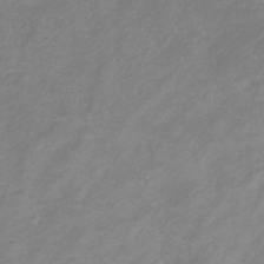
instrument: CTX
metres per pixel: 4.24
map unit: lHb
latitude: -37.2753
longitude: 73.5021
